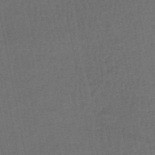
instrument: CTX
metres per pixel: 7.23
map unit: HNhu
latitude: -48.8975
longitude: 100.4817
